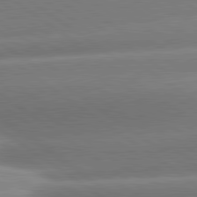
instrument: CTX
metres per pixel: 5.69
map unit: lApd
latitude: 81.1403
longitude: -157.8961
